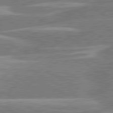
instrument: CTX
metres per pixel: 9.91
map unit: lApd
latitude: 80.5924
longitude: -131.6505
